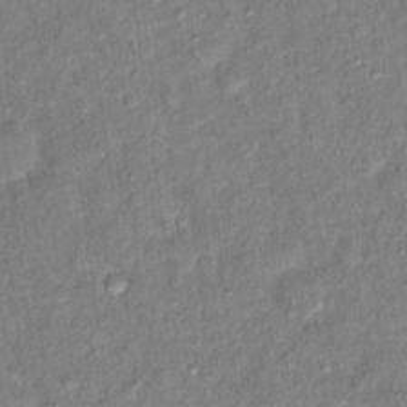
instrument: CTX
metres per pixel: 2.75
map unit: Hto
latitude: 13.8017
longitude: -37.6127
